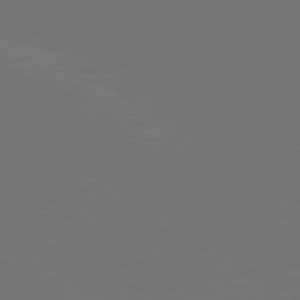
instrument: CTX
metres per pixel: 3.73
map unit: Hpe
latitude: 74.7813
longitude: -124.1955
